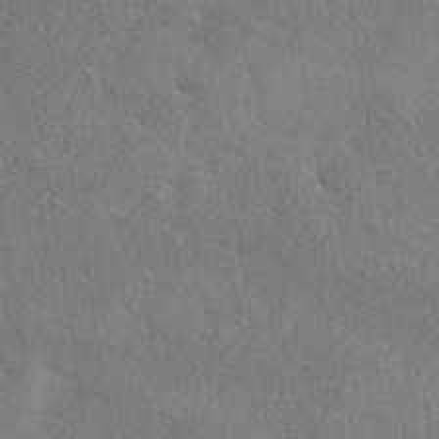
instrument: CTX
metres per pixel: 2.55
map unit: eAb
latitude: 41.5182
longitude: 108.2739
